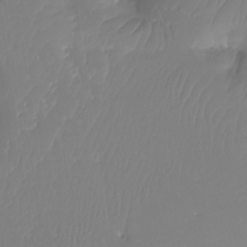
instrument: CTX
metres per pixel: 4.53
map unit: Ht
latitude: -12.7652
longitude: -49.5560
